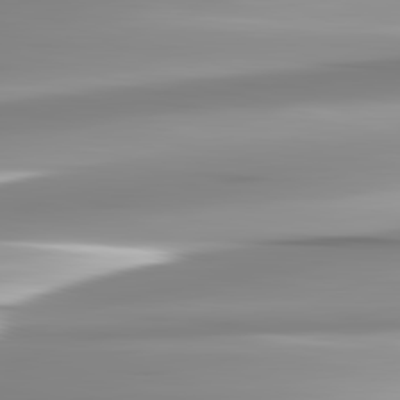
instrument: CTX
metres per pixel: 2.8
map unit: lApd
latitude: 82.8191
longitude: -138.2333
